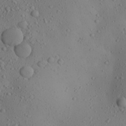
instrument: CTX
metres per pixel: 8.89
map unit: Aa
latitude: 23.8961
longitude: -144.1011
